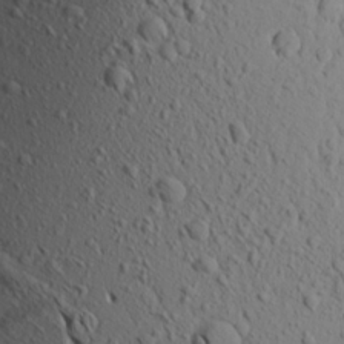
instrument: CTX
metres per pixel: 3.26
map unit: Aa
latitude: 18.4034
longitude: -147.9339
